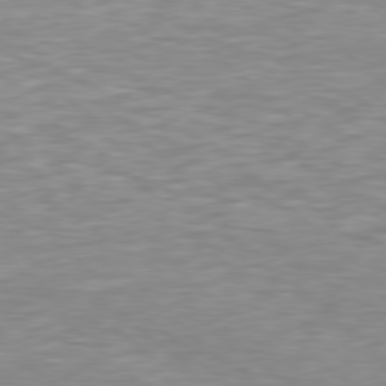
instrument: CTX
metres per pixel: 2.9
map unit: Hpe
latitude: 78.1956
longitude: -148.7246
